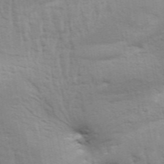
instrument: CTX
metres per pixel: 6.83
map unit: Aa
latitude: 32.9892
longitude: -135.6505
